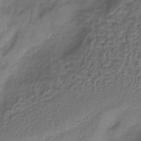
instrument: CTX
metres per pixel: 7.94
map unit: HNb
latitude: -35.9367
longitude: 57.3698
